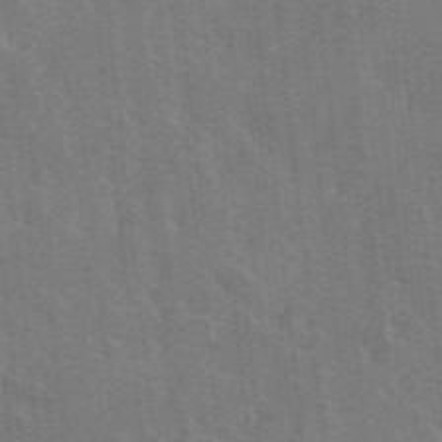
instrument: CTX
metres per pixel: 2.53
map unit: lHvf
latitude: 35.8205
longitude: -90.7246
